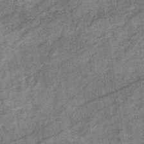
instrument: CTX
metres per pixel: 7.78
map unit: eHb
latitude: -38.1228
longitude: 77.8422
